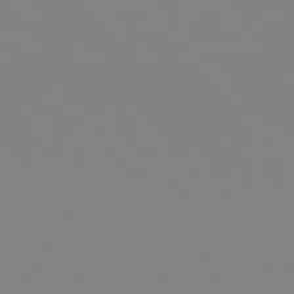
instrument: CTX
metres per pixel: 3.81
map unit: Hpe
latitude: 77.4237
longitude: -161.5371
